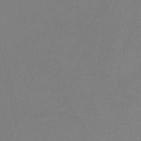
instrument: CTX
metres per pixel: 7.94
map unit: lHb
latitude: -37.5777
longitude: 73.1998
